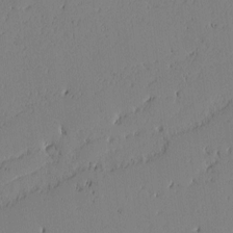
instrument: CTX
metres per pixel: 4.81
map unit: lAvf
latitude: -1.7289
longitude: -106.2334
